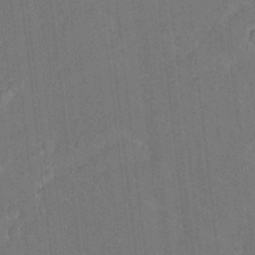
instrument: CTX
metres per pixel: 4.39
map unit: Aa
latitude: 23.7450
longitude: -147.5372
